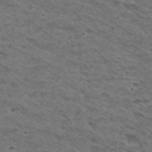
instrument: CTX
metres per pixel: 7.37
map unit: Hto
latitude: 29.9528
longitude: -48.0444
